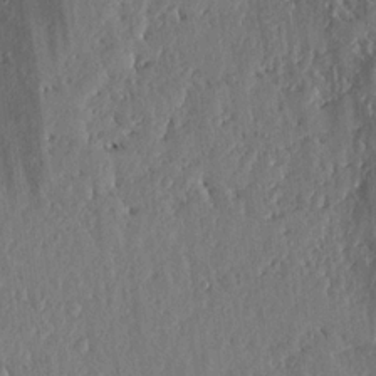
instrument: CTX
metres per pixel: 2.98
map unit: lHvf
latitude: 18.9702
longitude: -116.4601
